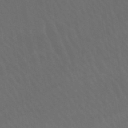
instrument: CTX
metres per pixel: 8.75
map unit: lHb
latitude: -46.0661
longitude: 77.0864
